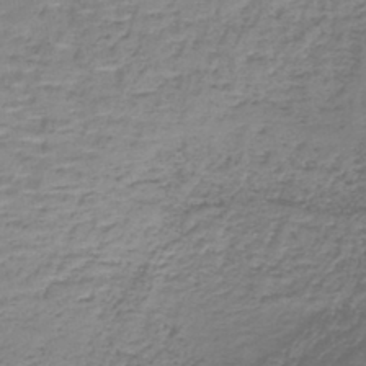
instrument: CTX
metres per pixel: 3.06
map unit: lHb
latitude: -42.8219
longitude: 58.6140
